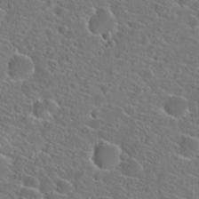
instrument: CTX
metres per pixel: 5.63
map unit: Hto
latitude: 23.1403
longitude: -45.1592
